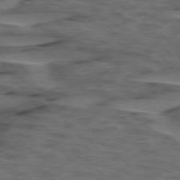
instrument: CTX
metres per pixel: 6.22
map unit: lApd
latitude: 75.9339
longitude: -70.6112
